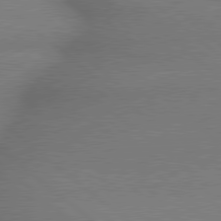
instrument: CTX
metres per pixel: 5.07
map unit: lApd
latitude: 79.4238
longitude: -166.3278
